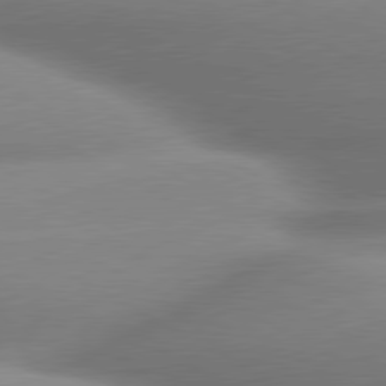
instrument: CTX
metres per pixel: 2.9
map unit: lApd
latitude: 80.0633
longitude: -158.8569
